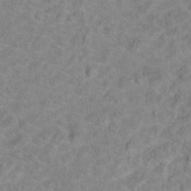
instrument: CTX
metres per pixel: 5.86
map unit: Hto
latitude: 16.8569
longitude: -38.6490
